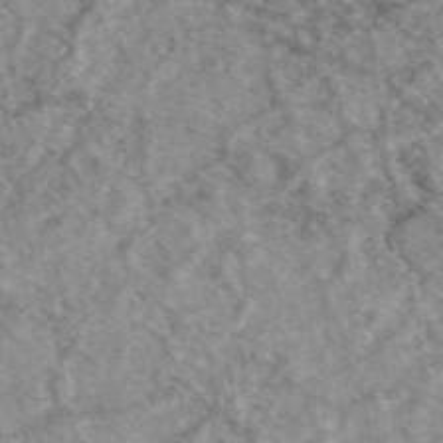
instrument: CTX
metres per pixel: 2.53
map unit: eAb
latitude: 49.1781
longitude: 110.5951
